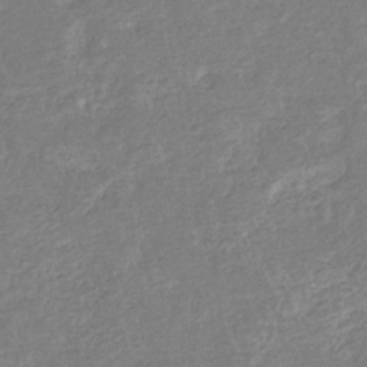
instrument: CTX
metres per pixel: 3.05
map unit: eHb
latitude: -35.1809
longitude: 77.1809
